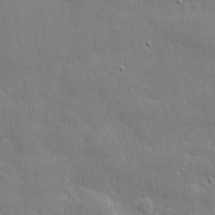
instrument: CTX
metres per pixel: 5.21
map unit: eHh
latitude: 3.7827
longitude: -75.1403
